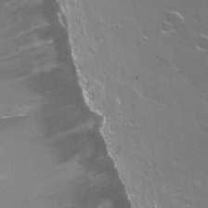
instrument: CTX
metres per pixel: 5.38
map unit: Nhu
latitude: -7.8989
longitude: -43.3293
